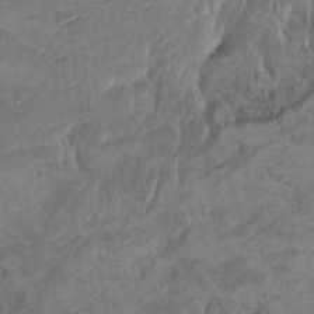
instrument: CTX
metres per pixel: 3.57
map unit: Hto
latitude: 9.3293
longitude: -36.1767
